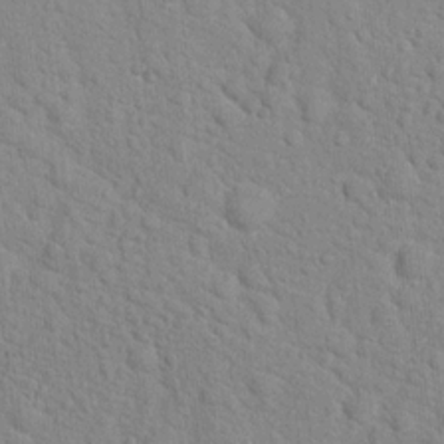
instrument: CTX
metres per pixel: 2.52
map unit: Hto
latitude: 17.5749
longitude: -34.6490
